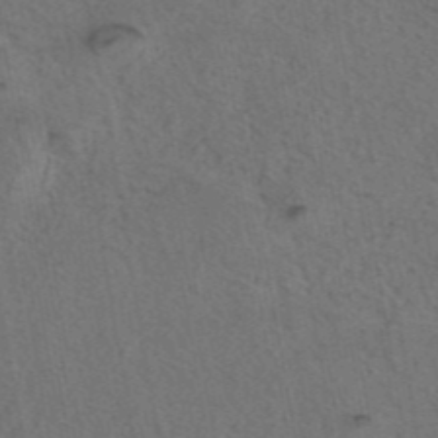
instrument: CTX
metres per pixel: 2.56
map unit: eAb
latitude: 43.4615
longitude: 104.3684
